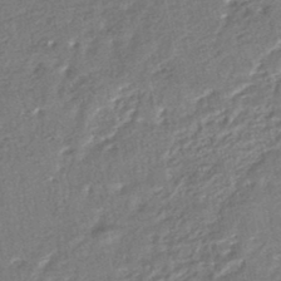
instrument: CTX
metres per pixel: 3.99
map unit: HNhu
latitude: -47.0486
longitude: 102.2173
